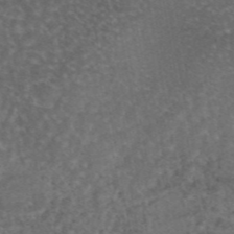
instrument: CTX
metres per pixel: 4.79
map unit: eAb
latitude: 45.7827
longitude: 114.1983
